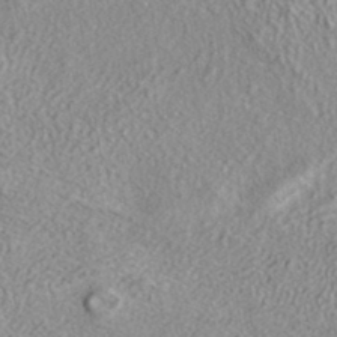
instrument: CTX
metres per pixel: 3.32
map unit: ANa
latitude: 36.1389
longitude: 12.6330
